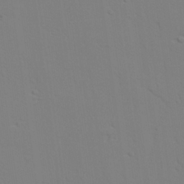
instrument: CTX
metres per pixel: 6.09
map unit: lAvf
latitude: 28.6490
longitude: -109.4993
